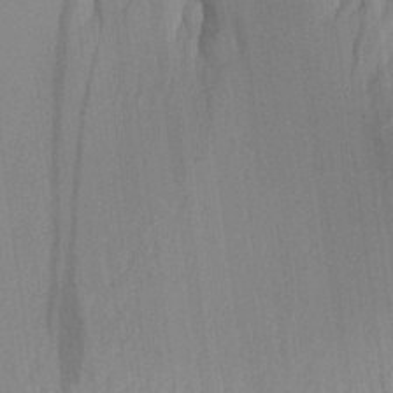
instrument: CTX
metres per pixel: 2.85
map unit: Aa
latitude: 28.1011
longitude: -145.9528
